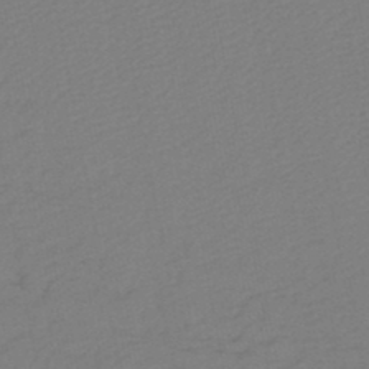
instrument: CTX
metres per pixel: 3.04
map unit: lHb
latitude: -46.5007
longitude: 68.3684
